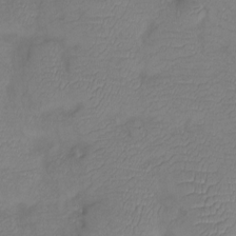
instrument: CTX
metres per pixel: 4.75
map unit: Htu
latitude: -13.6155
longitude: -45.2348
